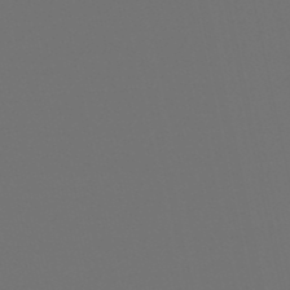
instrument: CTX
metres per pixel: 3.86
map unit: eHb
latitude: -50.6329
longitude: 70.0283
